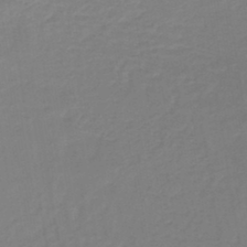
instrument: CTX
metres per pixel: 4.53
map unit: lHb
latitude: -44.1417
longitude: 65.9367
